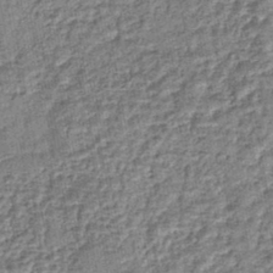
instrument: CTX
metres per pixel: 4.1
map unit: lHb
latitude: -43.0864
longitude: 79.3320
